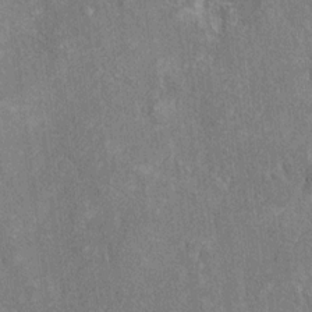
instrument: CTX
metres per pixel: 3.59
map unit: Hto
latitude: 10.2523
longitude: -37.1781
